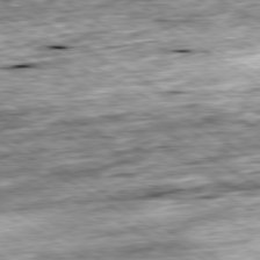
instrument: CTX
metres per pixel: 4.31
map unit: Ap
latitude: -80.1039
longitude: -88.9892
